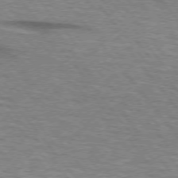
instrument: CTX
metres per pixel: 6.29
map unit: lApd
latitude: 73.4616
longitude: -71.9150
